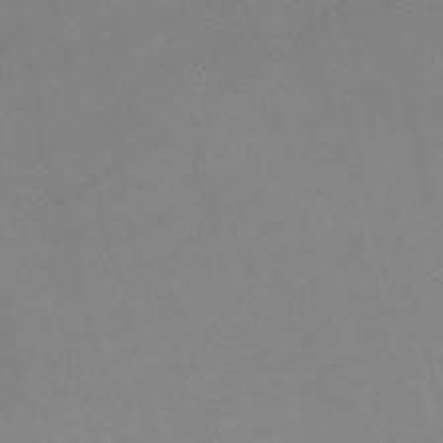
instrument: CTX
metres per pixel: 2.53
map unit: Nve
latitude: -57.3887
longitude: 64.1606
